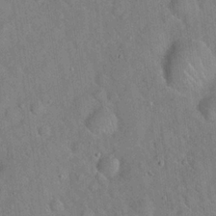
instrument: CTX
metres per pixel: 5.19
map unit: Hto
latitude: 18.8191
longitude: -52.9892
